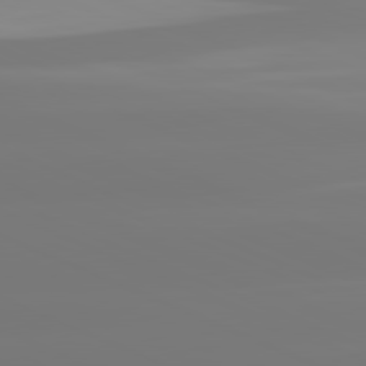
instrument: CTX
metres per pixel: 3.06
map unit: lApd
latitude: 81.6316
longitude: -149.5938
